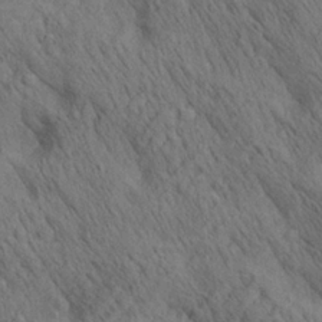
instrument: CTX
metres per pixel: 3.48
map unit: lAa
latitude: 21.1781
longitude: -138.6868
